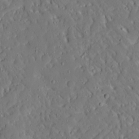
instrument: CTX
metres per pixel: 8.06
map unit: Aa
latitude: 14.3657
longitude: -140.4034
